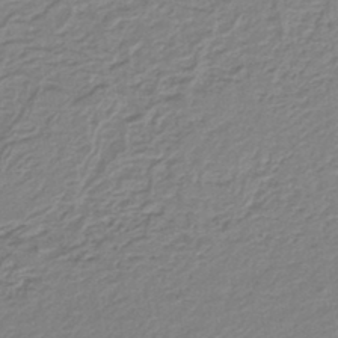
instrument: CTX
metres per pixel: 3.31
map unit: lHb
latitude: -41.8611
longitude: 62.0850
